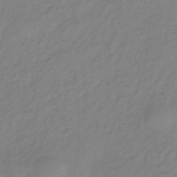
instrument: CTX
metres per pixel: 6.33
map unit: lHb
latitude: -34.9542
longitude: 70.5574
